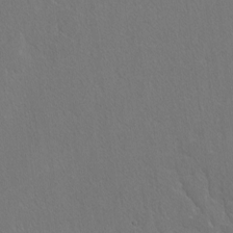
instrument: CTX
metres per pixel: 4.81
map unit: lAvf
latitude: -4.5384
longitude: -108.4223
